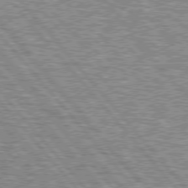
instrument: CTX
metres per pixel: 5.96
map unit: lApd
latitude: 76.1955
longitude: -80.2900
